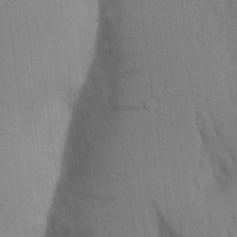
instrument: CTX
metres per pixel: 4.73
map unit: Aa
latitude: 18.4790
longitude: -149.2726
